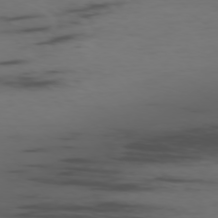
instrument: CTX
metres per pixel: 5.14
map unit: Ap
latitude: -76.8219
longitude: -66.5545
